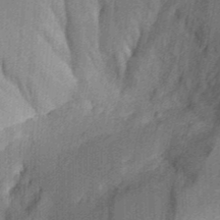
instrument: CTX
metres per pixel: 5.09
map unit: Aa
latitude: 30.3279
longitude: -141.7449
